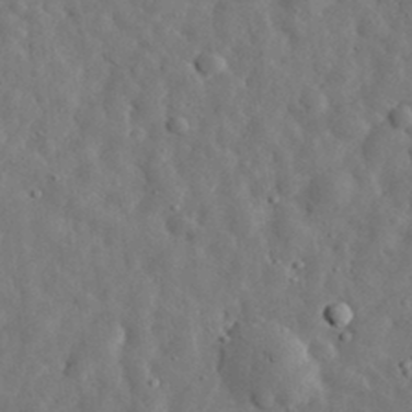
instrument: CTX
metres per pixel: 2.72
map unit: eHh
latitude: 32.8191
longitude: -74.7435
